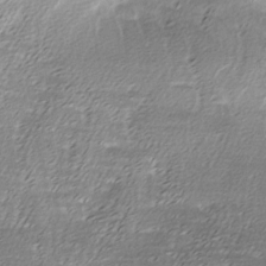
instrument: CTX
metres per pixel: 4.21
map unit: Ave
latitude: -7.6344
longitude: -122.9892
